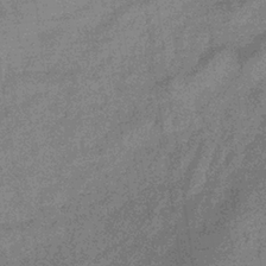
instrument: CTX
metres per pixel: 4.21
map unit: eHb
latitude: -32.9542
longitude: 75.4833
